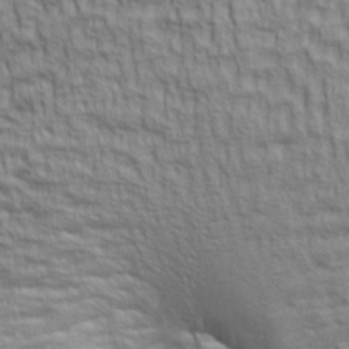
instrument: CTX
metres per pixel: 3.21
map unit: lAa
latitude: 6.0255
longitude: -115.5749
